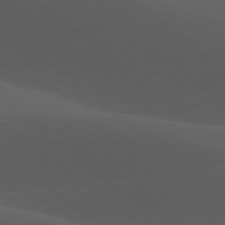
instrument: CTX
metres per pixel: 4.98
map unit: lApd
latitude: 78.0822
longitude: -55.6883
